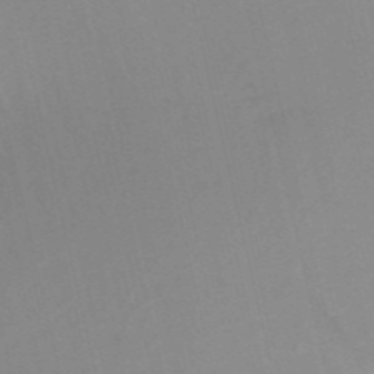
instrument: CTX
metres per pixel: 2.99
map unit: HNb
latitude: -54.8408
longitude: -45.5371
